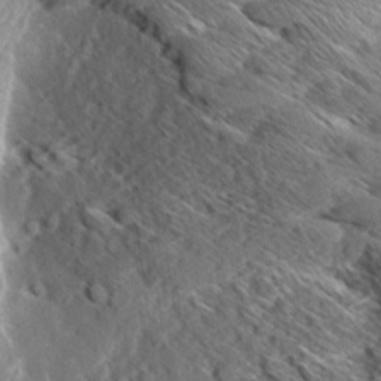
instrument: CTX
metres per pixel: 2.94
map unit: Aa
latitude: 8.9514
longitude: -134.7246
